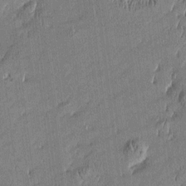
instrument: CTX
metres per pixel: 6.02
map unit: Htu
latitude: -5.5966
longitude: 176.4818
